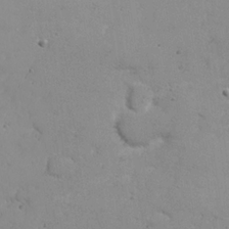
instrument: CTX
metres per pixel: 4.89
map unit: Nhu
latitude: 21.2159
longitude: -71.8583
